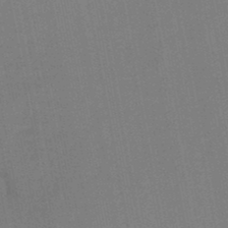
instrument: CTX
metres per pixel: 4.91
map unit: lHb
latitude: -47.2754
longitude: 69.6910
